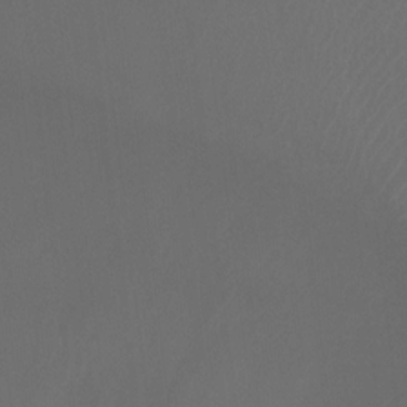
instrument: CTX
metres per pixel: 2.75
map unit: Ht
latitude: -9.4643
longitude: -33.4237
